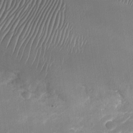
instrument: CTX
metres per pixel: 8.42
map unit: Nhu
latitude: -27.9556
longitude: -62.7813
